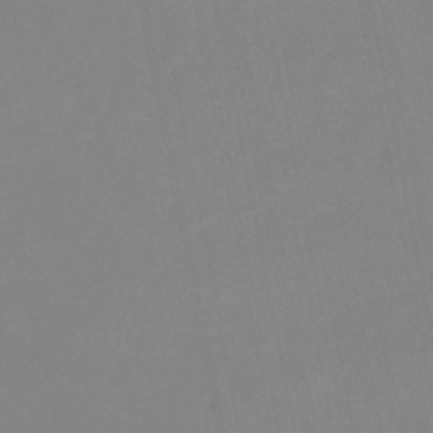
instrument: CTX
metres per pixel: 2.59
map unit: lHb
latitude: -37.7477
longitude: 74.6519
